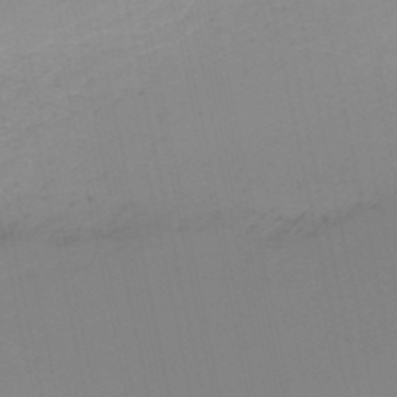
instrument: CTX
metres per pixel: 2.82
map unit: HNb
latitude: -51.3132
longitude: -50.7624
